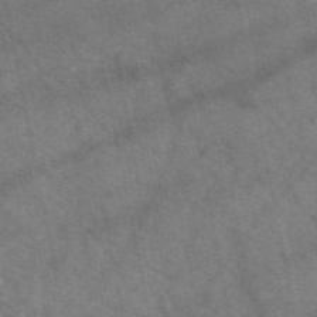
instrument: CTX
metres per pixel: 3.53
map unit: eAb
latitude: 50.8002
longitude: 115.0297
